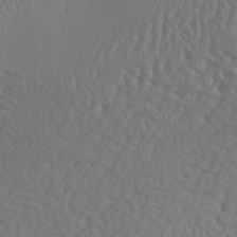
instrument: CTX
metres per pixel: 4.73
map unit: Aa
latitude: 26.1956
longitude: -132.8569
